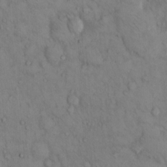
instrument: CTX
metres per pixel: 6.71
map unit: Hto
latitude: 13.1592
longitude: -59.4426
